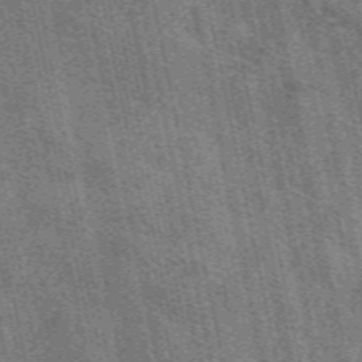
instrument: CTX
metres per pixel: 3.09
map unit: eAb
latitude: 51.1025
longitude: 114.5196
